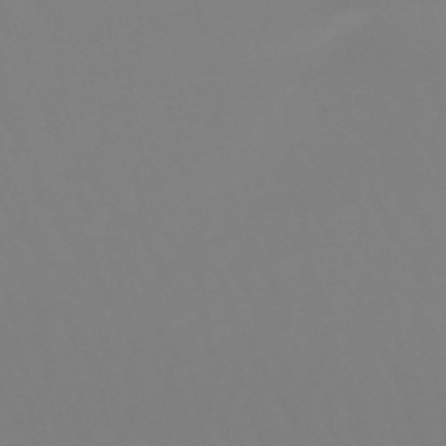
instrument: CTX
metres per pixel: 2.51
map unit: eHb
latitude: -50.0472
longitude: 74.5574
